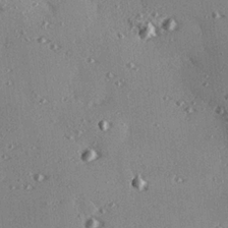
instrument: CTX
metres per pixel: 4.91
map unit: eHh
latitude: 23.0080
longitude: -89.8584
